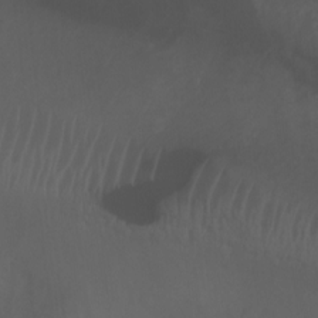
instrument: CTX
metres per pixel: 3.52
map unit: Ht
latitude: 1.9339
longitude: -22.8191
